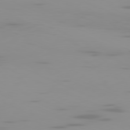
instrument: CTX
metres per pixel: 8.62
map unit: Ap
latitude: -81.4266
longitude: -60.8758
